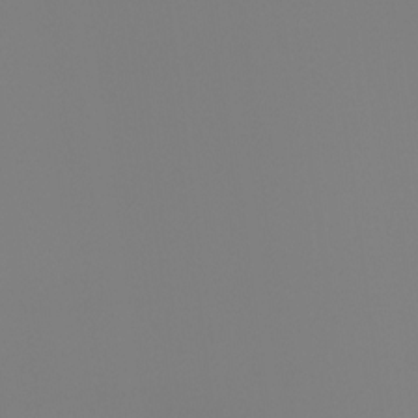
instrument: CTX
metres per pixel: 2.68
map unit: Ht
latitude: -4.7085
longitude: -61.4993
